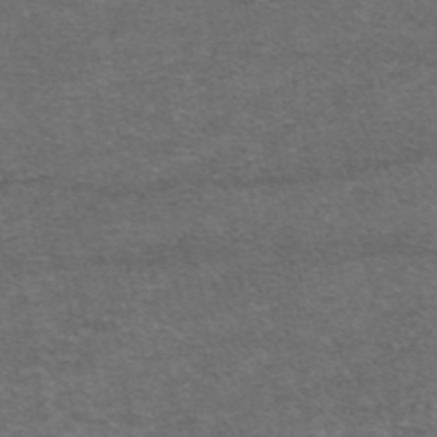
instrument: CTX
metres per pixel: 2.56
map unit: eAb
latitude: 46.9892
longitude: 104.5951
